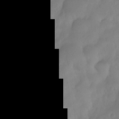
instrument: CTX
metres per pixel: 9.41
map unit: Nhe
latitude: -33.7856
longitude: -145.9150
